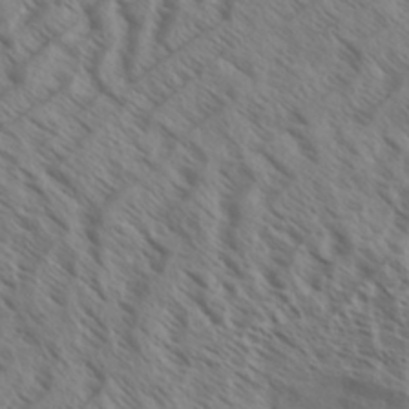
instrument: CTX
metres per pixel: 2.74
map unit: Aa
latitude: 33.0836
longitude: -138.8569
